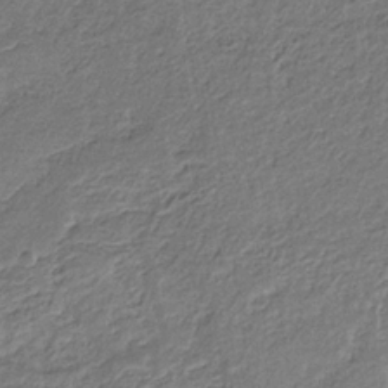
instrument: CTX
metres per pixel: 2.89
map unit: eHb
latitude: -30.3117
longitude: 68.8030
